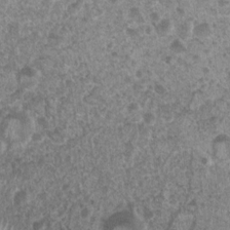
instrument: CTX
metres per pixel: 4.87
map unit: Nhu
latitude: 7.1214
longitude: -20.2522
